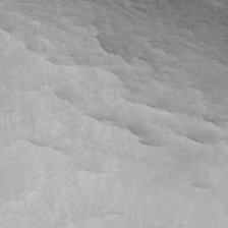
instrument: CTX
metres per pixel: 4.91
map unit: ANa
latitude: 44.4979
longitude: 28.8786
